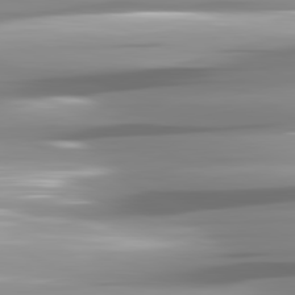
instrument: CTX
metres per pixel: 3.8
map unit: lApd
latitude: 81.8016
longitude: -140.9702
